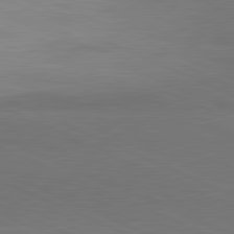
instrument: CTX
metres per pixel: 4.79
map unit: lApd
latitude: 81.7072
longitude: 156.1228
